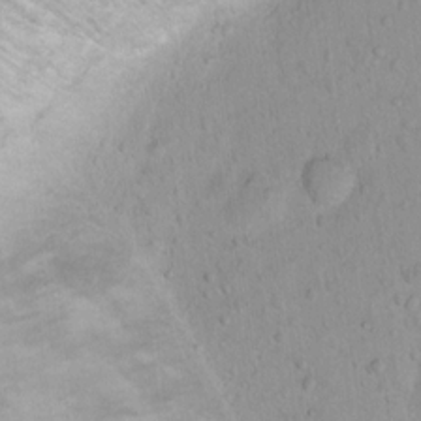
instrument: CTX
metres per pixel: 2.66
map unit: Nhu
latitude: 13.7639
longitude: -37.1026
